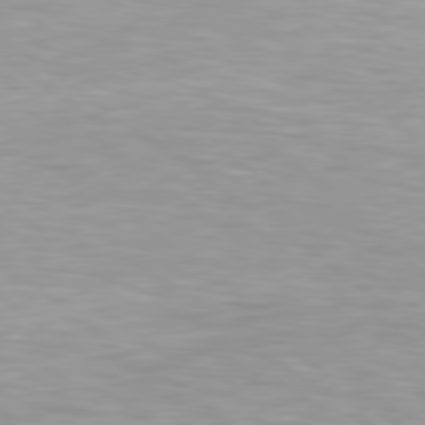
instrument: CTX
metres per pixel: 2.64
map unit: Hpe
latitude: 79.2915
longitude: -129.1781
